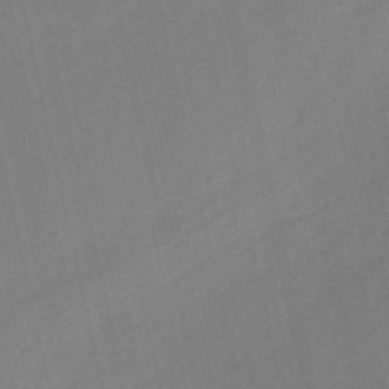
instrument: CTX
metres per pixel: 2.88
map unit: Nve
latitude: -57.5210
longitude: 50.7085
